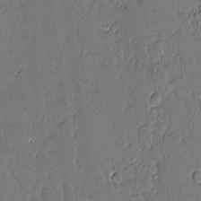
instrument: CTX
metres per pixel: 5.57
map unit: Aa
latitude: 11.5938
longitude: -128.3278
